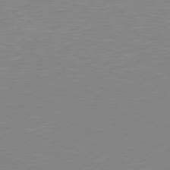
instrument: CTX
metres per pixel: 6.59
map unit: Hpe
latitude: 78.8758
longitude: -173.0458
